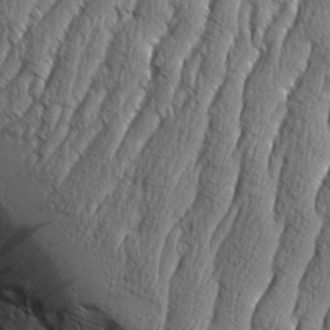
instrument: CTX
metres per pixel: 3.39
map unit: Aa
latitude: 8.2334
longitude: -129.9339
